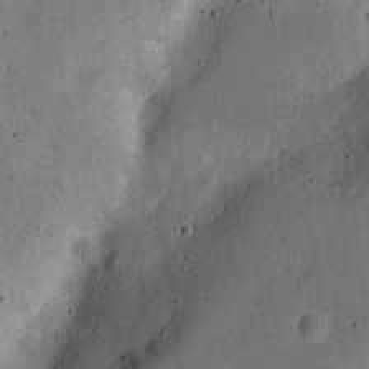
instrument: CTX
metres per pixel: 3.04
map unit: Nve
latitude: -25.6533
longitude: 105.7288
